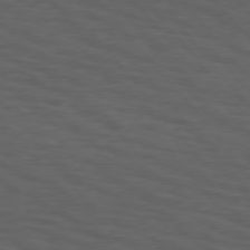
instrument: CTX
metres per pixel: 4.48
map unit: Hpe
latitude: 75.5938
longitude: -131.6694
